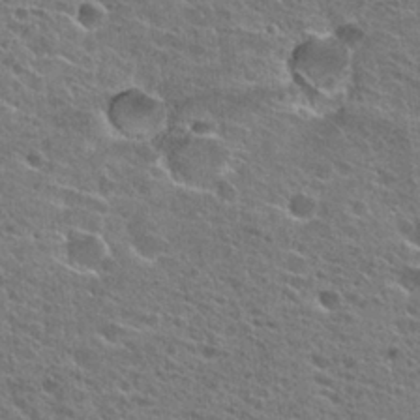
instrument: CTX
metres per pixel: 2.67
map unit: Hto
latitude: 25.9150
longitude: -44.1578
